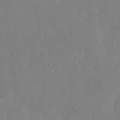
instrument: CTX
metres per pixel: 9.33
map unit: lHvf
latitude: 17.6694
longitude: -114.8757
